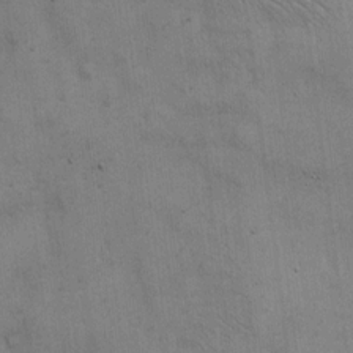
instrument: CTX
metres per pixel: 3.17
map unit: Hto
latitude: 13.9717
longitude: -60.4601
